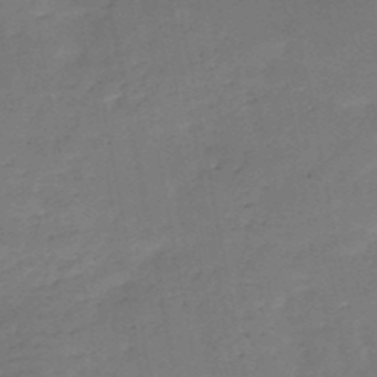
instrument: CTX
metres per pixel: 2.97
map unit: HNb
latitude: -50.7085
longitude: -39.3482
